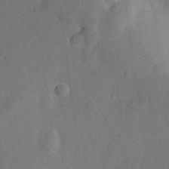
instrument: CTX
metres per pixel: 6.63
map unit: Nve
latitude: -25.4454
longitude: 107.2376
